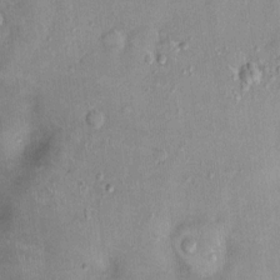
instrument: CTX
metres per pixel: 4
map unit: Nhu
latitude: 2.2900
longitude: -14.4034
